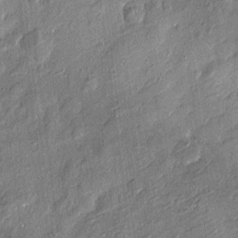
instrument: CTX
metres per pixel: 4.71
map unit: Htu
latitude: -8.4440
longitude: 176.8597
